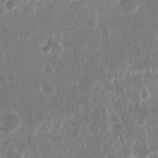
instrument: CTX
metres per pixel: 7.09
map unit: eHh
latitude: 14.8758
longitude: -72.6869
